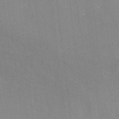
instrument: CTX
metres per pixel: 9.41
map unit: Ht
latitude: -5.5021
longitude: -36.1767
